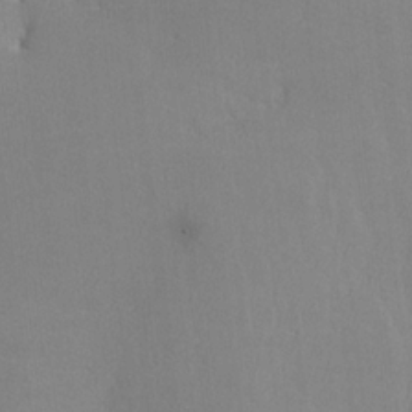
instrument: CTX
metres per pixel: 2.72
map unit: lHvf
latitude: -13.2754
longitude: -101.9906
